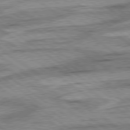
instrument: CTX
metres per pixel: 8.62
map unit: lApd
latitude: 78.5924
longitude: -53.2915
